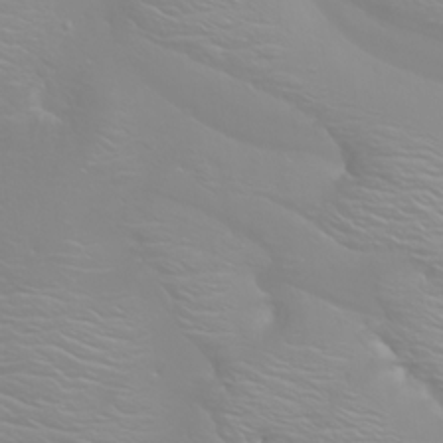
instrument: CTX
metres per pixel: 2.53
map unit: Htu
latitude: -4.5007
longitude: -88.5924
